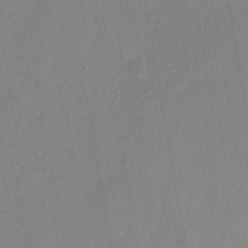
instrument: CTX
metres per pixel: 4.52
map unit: Hto
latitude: -8.7085
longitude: -46.9136
